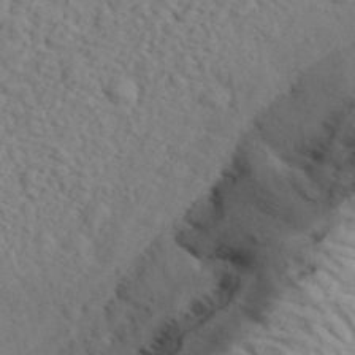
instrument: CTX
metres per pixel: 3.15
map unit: eHh
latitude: 35.5371
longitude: -78.3845
